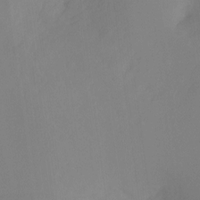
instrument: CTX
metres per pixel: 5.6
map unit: Ht
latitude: -12.0661
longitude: -47.4994
